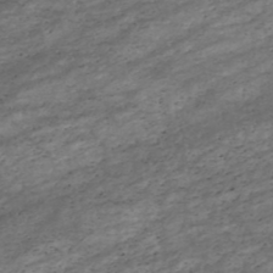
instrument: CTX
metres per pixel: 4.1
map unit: HNhu
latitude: -47.3887
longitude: 28.4629
